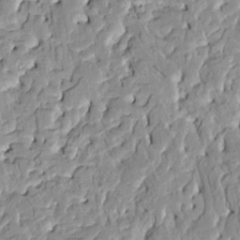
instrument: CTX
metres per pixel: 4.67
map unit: HNhu
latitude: 7.7450
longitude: -2.7624
